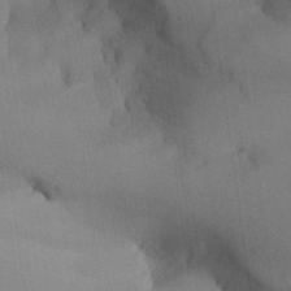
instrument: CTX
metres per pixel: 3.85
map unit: Aa
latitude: 26.6680
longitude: -129.0269
